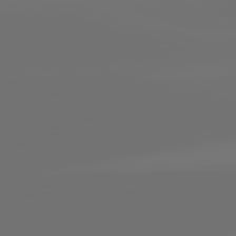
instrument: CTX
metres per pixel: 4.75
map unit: lApd
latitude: 82.1577
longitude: -160.6112
